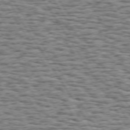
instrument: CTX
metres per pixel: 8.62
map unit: Hpe
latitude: 73.2159
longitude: -131.9151
